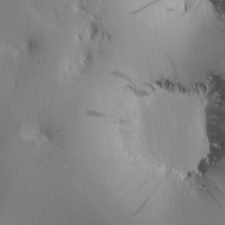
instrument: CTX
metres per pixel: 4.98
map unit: Htu
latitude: -0.6330
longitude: 171.2187
